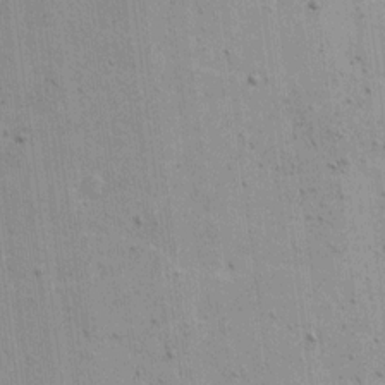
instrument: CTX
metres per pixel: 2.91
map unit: lAvf
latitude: 15.7072
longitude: -128.1200
